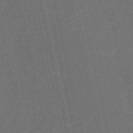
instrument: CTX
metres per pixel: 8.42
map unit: HNb
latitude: -53.3698
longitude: -42.4412
